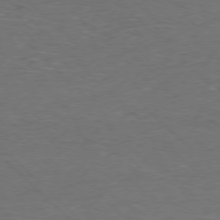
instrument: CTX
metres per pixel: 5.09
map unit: Hpe
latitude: -77.5966
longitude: 15.2754
